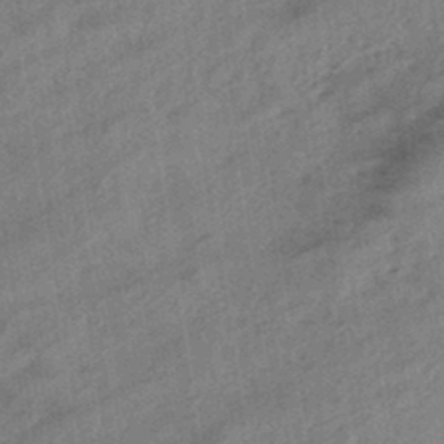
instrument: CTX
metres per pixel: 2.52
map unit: eHb
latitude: -43.6532
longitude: 84.7274
